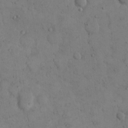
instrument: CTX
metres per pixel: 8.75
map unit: eHh
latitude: 14.1767
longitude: -67.3103
